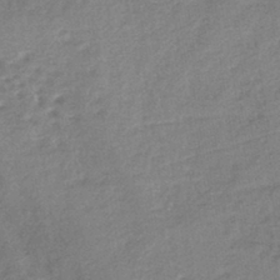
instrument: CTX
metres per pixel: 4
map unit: lHb
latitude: -40.7085
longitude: 71.2754
